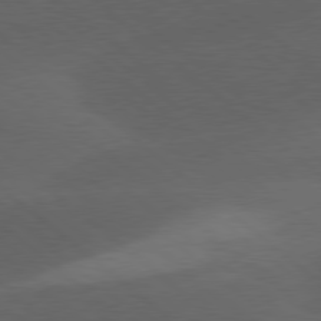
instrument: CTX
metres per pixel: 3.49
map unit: lApd
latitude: 78.3656
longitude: -52.6680
